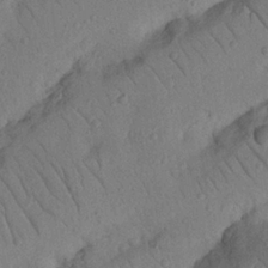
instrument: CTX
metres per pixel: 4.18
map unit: Nhu
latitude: 22.4601
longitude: -74.3467
